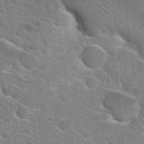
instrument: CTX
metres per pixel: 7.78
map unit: Hto
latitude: 25.3103
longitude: -36.6680
